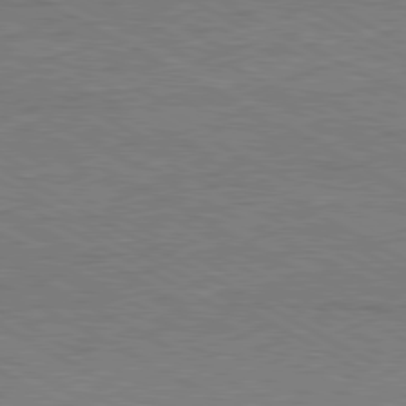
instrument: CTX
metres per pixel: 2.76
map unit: Ap
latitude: -81.6344
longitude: -72.2145
